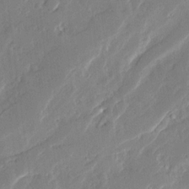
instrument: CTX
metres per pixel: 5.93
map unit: Ave
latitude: 15.3104
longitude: -138.1578
